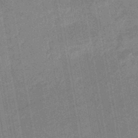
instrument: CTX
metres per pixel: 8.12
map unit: eHb
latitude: -45.1053
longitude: 88.4818
